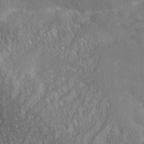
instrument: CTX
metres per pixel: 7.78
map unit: eHh
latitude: 36.4601
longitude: -132.9892
